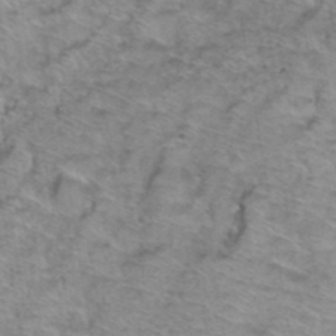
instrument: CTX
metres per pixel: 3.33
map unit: Hto
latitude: 38.4034
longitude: -45.4426
